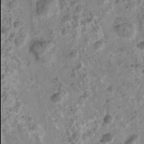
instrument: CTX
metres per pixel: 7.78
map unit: Nhu
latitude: 4.7435
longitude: -17.9906
